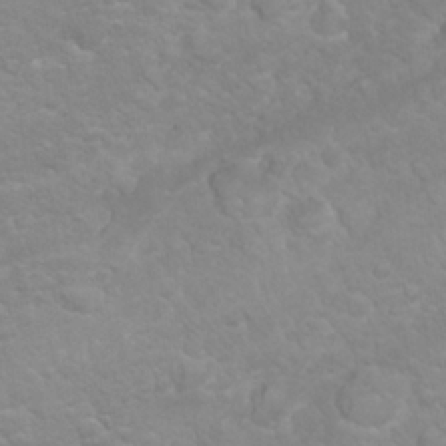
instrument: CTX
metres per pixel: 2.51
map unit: Nhu
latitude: 26.7246
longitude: -62.4223
